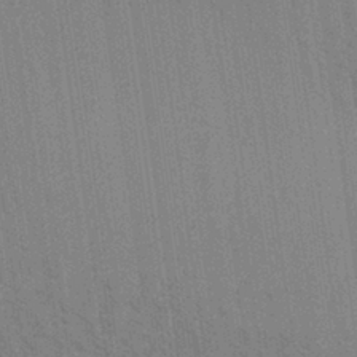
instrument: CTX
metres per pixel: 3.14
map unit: Aa
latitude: 30.7436
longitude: -139.8016
